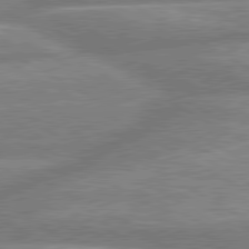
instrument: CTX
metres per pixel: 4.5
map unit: lApd
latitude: 80.3089
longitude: -166.2711
